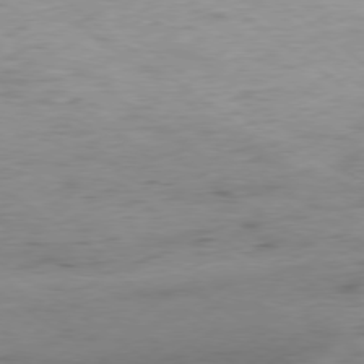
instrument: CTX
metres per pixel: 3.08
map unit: Hpe
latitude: -79.1053
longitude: 10.1606
